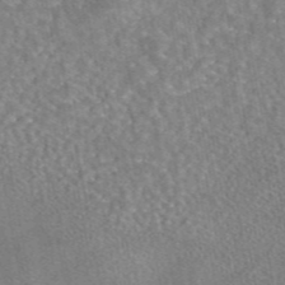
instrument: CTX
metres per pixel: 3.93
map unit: eAb
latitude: 45.4615
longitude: 107.5210
